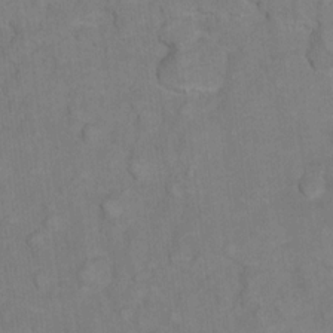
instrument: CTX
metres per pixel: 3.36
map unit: Hto
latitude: 7.3860
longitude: -37.6127
